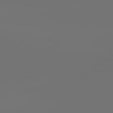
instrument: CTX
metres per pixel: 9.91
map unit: lApd
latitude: 82.0444
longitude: -154.5168
